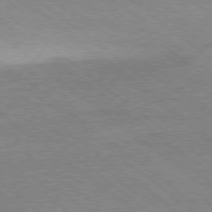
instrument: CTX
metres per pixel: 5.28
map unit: Ap
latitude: -79.0864
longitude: -83.9528
